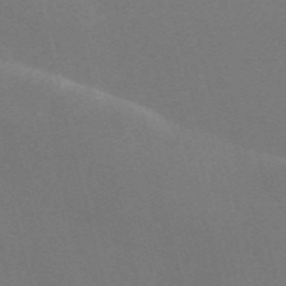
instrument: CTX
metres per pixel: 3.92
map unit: Nve
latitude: -58.6707
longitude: 63.6533
